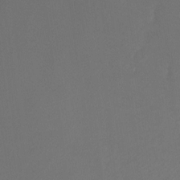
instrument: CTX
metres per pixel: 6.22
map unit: Ht
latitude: -10.5385
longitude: -35.0458
